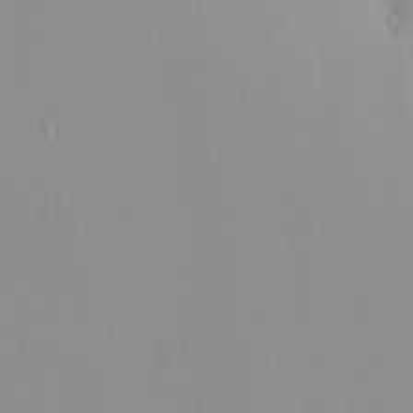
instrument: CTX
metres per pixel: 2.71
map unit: HNhu
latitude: 2.5545
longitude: 7.0297
